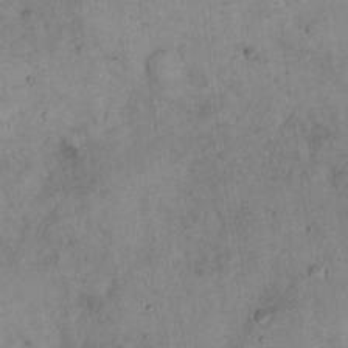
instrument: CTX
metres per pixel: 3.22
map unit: eHh
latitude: 21.0270
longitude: -60.9324
